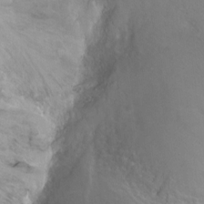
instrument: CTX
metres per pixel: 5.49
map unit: Ht
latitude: 0.7624
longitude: -32.1011
